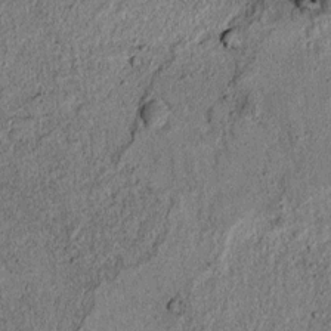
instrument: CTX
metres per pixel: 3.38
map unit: lAvf
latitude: 5.5560
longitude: 168.2550
